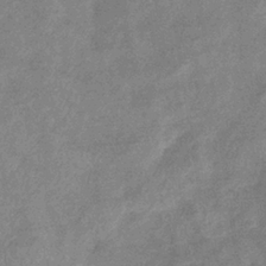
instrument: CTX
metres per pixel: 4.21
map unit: eHb
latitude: -37.1053
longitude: 77.1431
